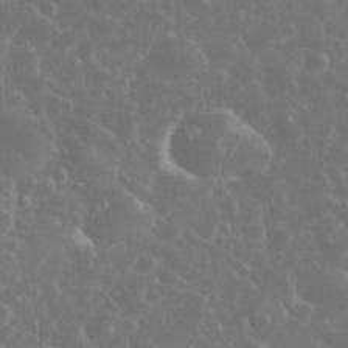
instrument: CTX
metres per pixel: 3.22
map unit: eHh
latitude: 34.5356
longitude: -61.1214
